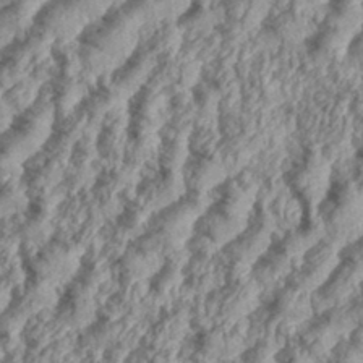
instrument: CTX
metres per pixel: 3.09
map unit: eHh
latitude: 35.7071
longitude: -137.4049
